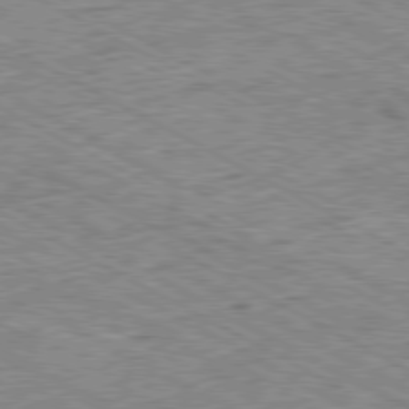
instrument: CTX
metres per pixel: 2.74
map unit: Ap
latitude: -80.4440
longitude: -85.0459
